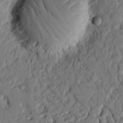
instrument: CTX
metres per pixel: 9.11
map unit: Nhu
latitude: 20.2901
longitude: -77.6694
